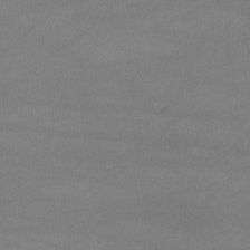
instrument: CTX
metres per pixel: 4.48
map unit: lHvf
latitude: -11.6722
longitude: -101.6127
